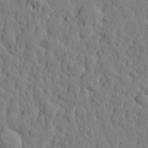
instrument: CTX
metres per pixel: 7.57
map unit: eHh
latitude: 26.6491
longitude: -77.6882
